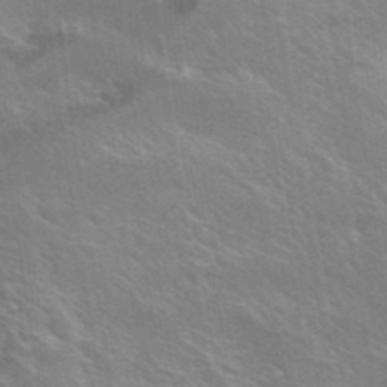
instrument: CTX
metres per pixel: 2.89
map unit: Hto
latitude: 32.2145
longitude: -40.9891
